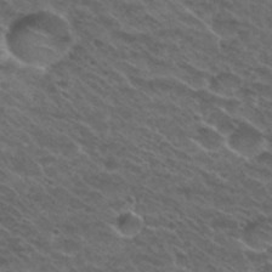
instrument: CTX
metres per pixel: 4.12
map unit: Hto
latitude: 29.7827
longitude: -47.7450
